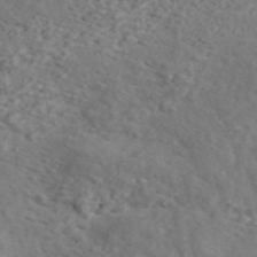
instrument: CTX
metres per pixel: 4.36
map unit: ANa
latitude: 44.8380
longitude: 21.4643
